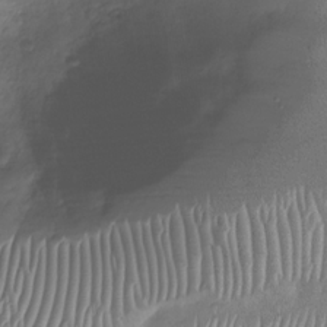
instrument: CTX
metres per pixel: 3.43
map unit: Nhu
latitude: -27.8800
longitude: -64.6868
